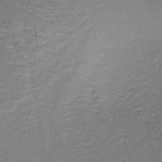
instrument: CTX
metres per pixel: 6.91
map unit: lHb
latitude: -39.0487
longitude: 60.1795
